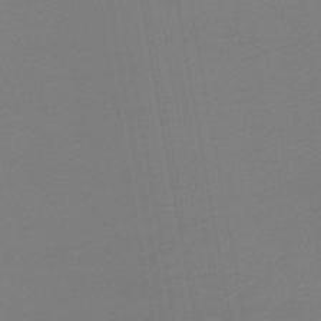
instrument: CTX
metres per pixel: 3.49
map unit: lHb
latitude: -43.9367
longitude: 60.9353
